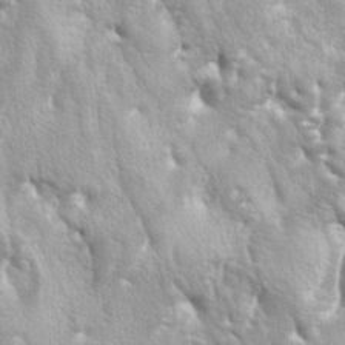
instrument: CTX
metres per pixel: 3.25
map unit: lAa
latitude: -5.7288
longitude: -125.6883
